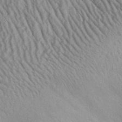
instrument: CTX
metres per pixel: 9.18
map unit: Aa
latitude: 30.0633
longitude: -138.2145
